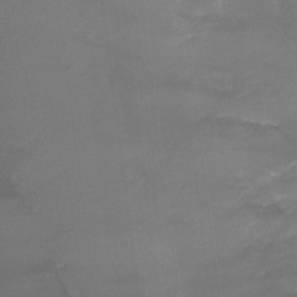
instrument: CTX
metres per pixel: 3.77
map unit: Ht
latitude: 1.3670
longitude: -34.8002
